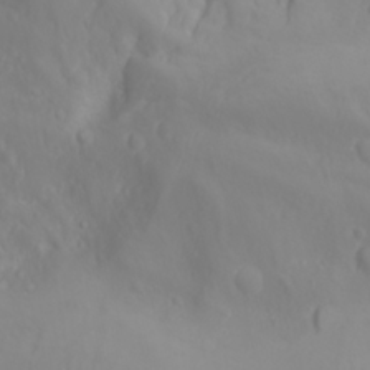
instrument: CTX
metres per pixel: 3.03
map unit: Nhu
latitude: -4.6518
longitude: -85.2348
